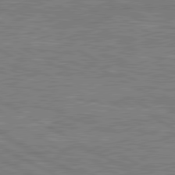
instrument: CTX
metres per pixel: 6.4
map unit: lApd
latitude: 80.7813
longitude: -171.0836
